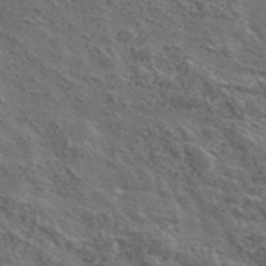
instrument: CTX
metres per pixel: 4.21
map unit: lHvf
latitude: 38.5924
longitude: -87.6316
